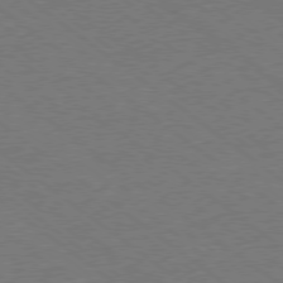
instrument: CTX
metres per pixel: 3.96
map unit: Ap
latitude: -78.9541
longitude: -83.3670
